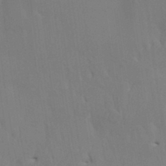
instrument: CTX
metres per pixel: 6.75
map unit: HNhu
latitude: 3.7449
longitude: -8.0255
